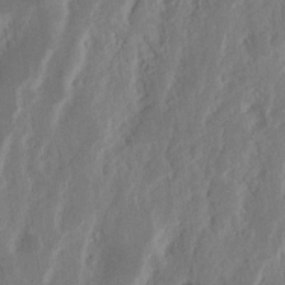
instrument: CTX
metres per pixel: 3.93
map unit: Nhu
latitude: 15.8017
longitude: -73.9528
